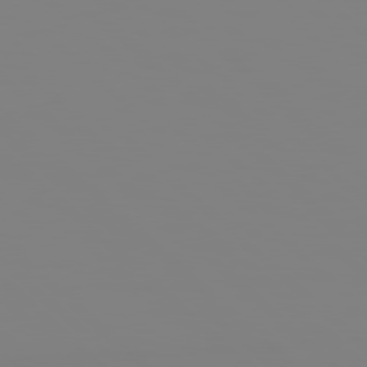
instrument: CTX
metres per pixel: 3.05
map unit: Hpe
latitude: 78.2145
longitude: 178.6518
